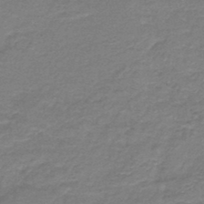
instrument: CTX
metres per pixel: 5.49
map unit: HNb
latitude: -44.7463
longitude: 52.7652
